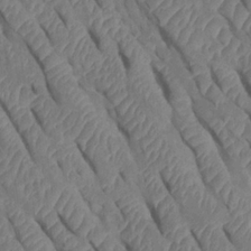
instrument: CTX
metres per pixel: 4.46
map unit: Htu
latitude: 0.9513
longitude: 147.5399
